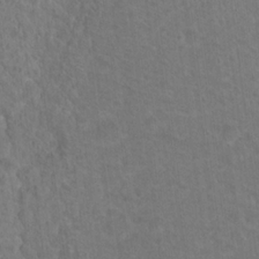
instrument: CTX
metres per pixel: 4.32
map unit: Hto
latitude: 18.4979
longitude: -40.1388
